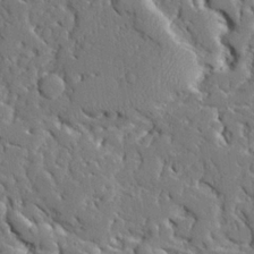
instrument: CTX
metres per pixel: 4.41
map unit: Ave
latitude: 24.2900
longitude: -130.3090
